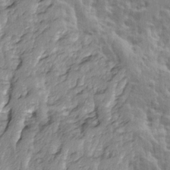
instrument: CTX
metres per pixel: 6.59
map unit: Ave
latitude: 14.0255
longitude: -134.6301
